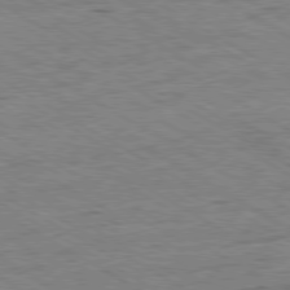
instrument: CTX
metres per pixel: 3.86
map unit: Ap
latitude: -80.3684
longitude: -77.8016
